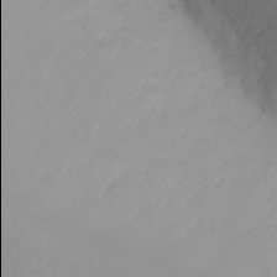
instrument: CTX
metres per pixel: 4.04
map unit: Nhu
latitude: -4.9541
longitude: -81.9906
